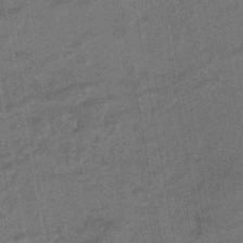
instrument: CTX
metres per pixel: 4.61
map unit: eHb
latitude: -45.5966
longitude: 88.5762
